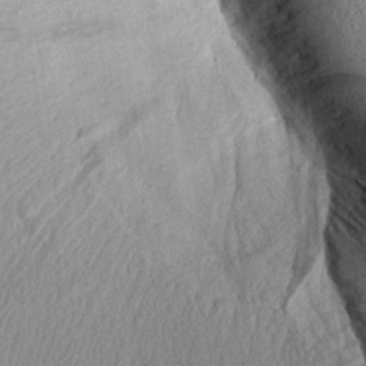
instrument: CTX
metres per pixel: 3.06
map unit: Aa
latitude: 19.0269
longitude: -145.6127
